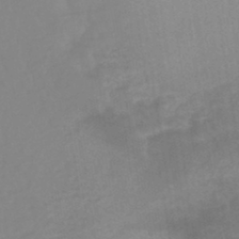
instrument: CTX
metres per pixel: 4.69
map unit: eHb
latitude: -45.1431
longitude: 84.7463
